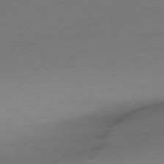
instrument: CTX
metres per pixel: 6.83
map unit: Ap
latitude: -77.7856
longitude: -69.9150
